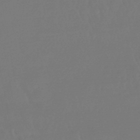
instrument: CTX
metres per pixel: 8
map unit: eHb
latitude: -46.9164
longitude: 79.1809
